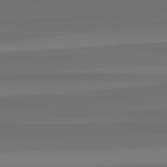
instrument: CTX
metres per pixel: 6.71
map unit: lApd
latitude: 82.5923
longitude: -177.1214
